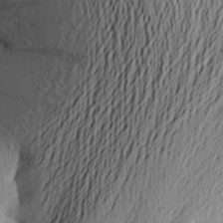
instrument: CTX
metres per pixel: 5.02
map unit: Aa
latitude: 23.4048
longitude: -149.6127
